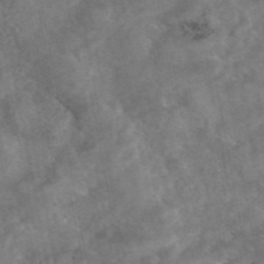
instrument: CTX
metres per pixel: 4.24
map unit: eAb
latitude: 46.6869
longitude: 127.7288
